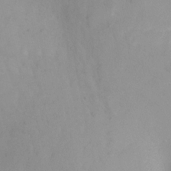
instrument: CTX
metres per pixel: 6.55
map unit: Nhu
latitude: -16.7652
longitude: -50.5167
